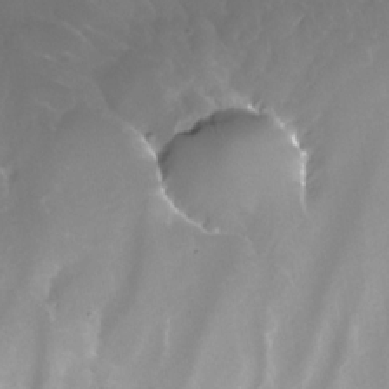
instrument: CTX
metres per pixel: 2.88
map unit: Nhe
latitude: -33.0676
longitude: -93.2537
